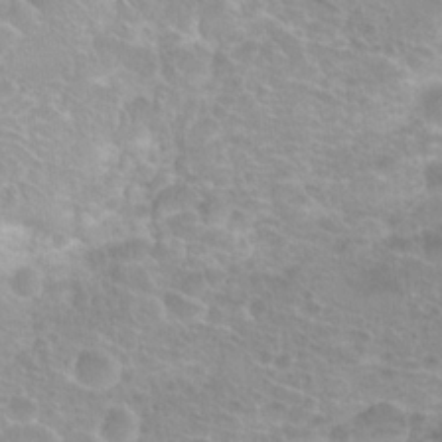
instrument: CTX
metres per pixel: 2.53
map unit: Hto
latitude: 20.2145
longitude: -37.2348
